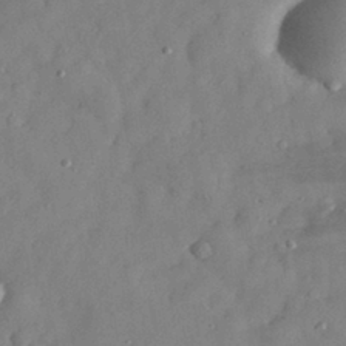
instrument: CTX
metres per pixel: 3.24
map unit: eHh
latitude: 29.3859
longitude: -73.8773
